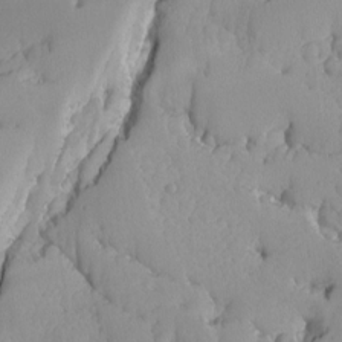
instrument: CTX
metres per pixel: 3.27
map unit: Ave
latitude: -9.0486
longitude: -116.7624
